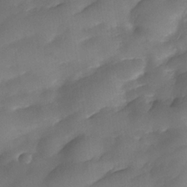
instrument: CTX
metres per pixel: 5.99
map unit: Nhe
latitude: -33.6722
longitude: -143.5182
